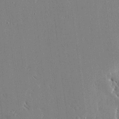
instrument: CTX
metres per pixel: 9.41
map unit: Ave
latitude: 16.2523
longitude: -139.8961
